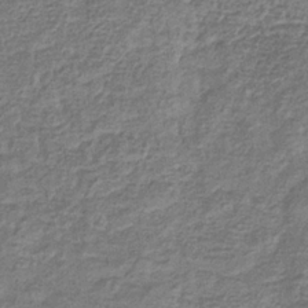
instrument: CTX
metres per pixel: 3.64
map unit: eHb
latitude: -32.9542
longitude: 74.5385
